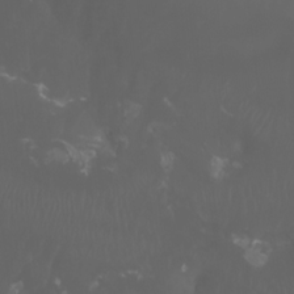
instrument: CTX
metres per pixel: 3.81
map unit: Htu
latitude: -6.8597
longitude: -71.4426
